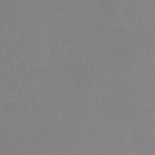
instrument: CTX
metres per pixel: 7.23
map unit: eHh
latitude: -61.5777
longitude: 49.7478
